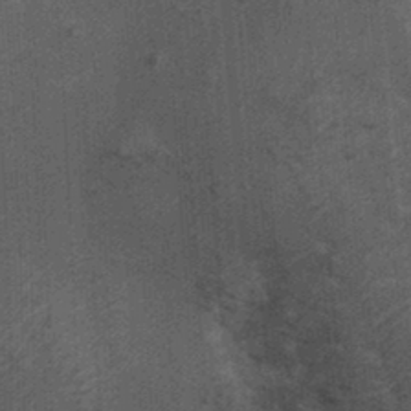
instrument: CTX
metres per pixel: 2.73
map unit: Ht
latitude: -1.1809
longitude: -15.4994
